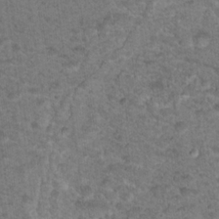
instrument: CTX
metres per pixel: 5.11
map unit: Nhu
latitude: 17.5371
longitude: -31.4238
